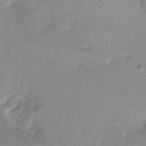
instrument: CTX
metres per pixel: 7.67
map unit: Nhu
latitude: -4.3117
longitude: -84.6113
